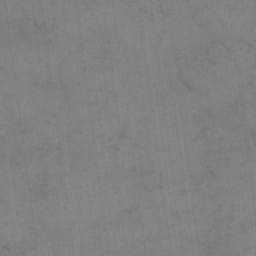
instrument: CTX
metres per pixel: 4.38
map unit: eHh
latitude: 17.9339
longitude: -66.1766
